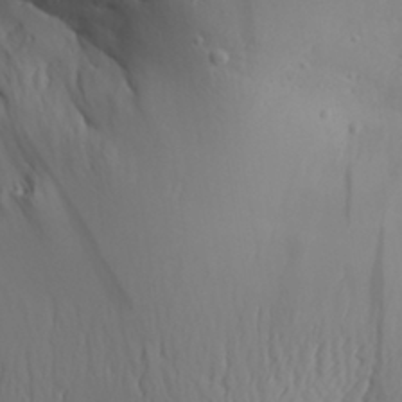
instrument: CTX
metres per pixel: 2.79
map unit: Aa
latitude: 30.9136
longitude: -143.0270
